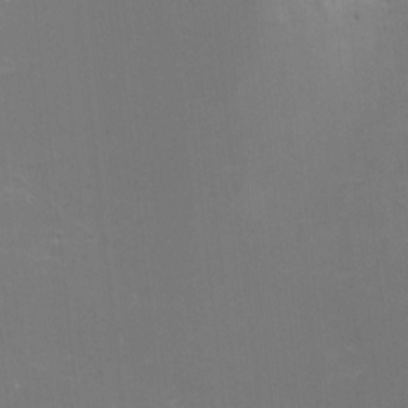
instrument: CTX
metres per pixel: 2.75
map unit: eHh
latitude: -5.5210
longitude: -78.9892
